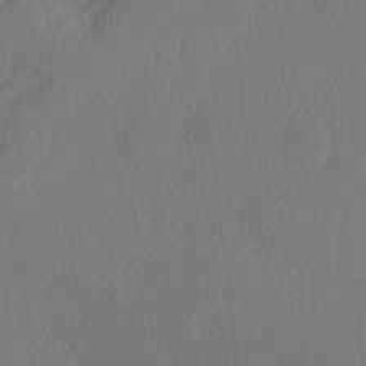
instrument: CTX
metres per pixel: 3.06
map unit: lAvf
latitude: -5.6722
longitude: -108.9135
